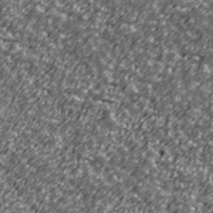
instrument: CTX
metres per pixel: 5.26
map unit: Ave
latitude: 41.2725
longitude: -113.8016
